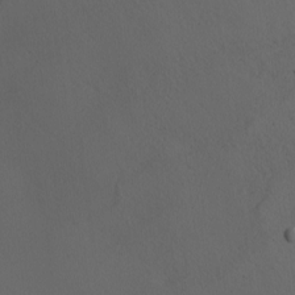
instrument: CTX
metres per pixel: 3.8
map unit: Nhu
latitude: -4.5196
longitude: -93.7260
